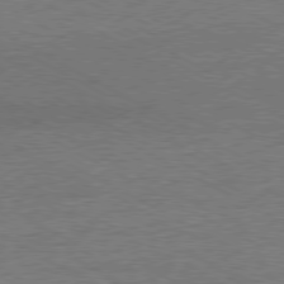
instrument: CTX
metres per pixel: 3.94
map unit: Ap
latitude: -80.3873
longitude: -86.0444
